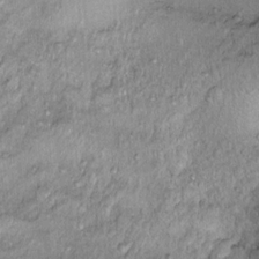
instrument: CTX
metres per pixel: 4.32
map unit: Ht
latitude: 10.1011
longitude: -37.8394
